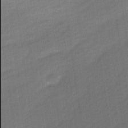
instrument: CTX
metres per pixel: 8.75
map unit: Ave
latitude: -0.5007
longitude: -113.9906
